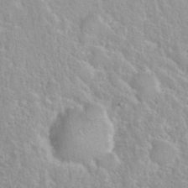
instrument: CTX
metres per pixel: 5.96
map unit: eHh
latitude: 37.9150
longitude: -61.2915
